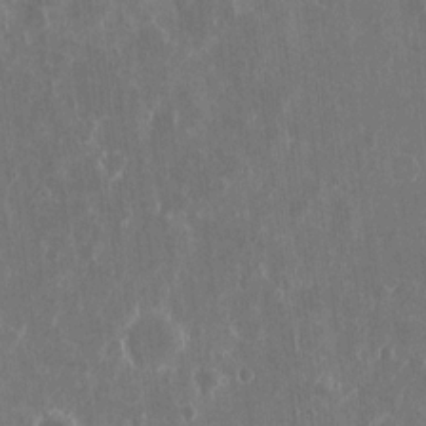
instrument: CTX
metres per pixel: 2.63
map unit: eHh
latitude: 10.6869
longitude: -71.4048
